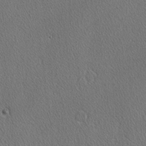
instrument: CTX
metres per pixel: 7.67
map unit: lAvf
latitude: -3.7099
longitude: -108.5923
